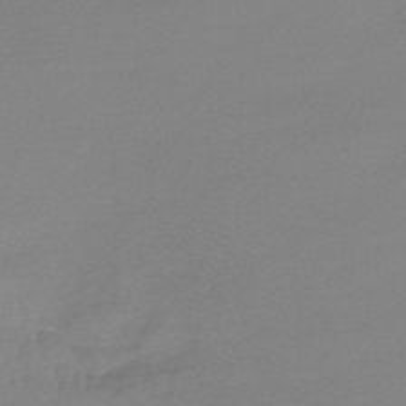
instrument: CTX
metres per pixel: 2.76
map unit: lHb
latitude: -44.0283
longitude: 58.8030
